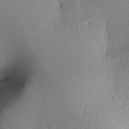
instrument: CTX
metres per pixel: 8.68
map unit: lAa
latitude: -5.6910
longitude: -122.7246
